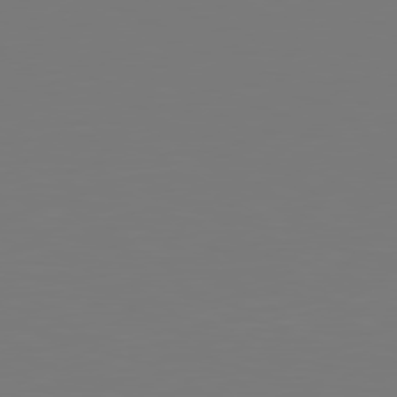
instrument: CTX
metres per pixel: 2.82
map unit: Hpe
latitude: 78.8002
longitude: -139.5749
